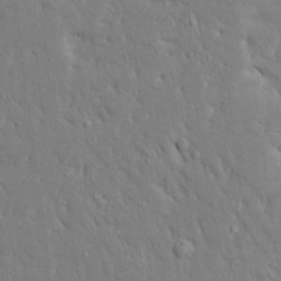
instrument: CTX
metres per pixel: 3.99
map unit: Ave
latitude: 17.1970
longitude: -140.7057
